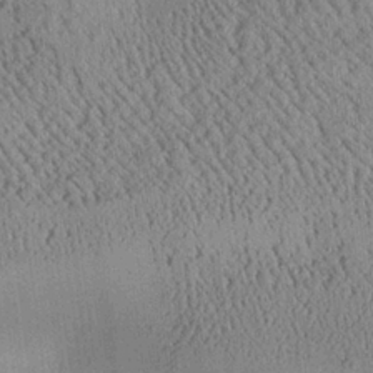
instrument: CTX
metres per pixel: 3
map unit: Aa
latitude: 25.3103
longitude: -134.4790
